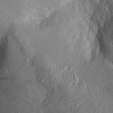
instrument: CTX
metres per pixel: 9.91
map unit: Aa
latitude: 16.0255
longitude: -146.0444
